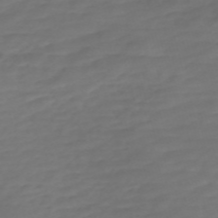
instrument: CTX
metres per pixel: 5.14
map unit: Nve
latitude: -58.6896
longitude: 57.4832
